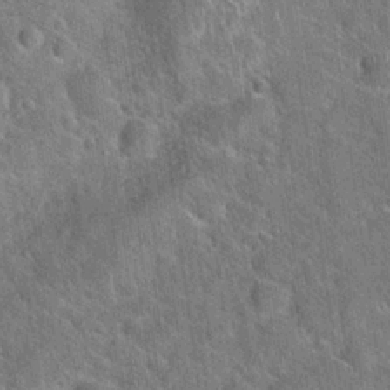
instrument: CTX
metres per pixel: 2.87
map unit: Hto
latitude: 21.5749
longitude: -51.4237
